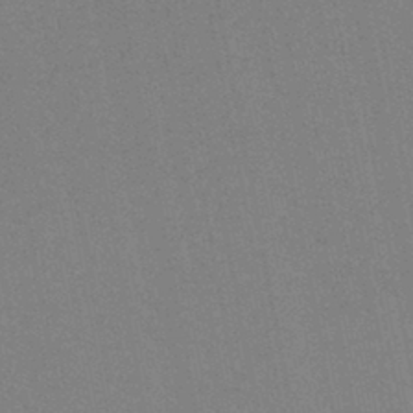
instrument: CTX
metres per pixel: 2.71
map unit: lHb
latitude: -42.2550
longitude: 67.3132
